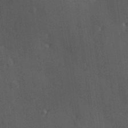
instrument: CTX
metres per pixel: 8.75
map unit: Hve
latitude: 27.0081
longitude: 147.5210
